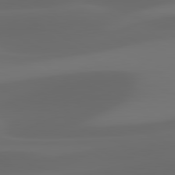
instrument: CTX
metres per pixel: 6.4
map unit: lApd
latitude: 81.1781
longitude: 123.7856
